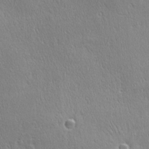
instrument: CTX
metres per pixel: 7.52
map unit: Ave
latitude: 22.4601
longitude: -135.9906
